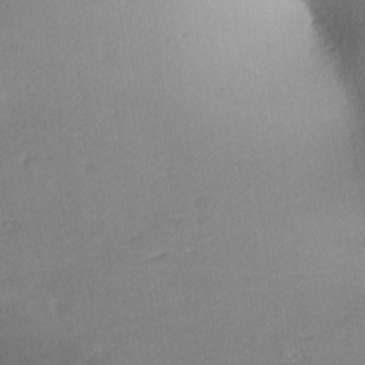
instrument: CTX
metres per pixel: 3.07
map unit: lAa
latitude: -10.5007
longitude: -125.0080
